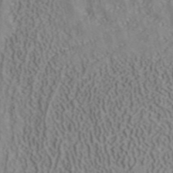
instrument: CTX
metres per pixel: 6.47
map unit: ANa
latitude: 41.1214
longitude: 34.5763
